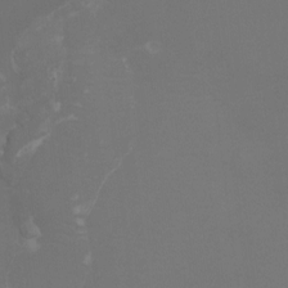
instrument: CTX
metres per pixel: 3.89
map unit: Htu
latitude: -13.4455
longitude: -48.1956
